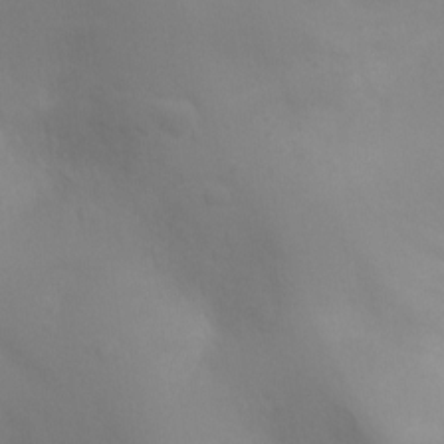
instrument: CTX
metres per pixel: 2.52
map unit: Ht
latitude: -5.3320
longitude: -24.8380
